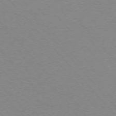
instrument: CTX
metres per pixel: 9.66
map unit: Ap
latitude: -75.7478
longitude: -63.3104
